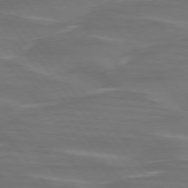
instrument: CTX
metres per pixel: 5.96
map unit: lApd
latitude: 75.5560
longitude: -80.0255
